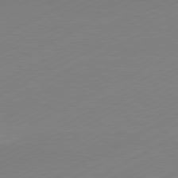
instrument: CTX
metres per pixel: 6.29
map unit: Hpe
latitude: -81.2943
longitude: 14.0094
